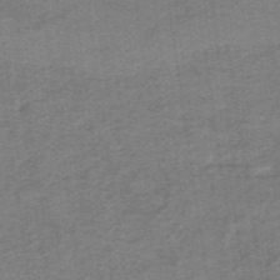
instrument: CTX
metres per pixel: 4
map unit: lHb
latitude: -40.7652
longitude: 54.0850
